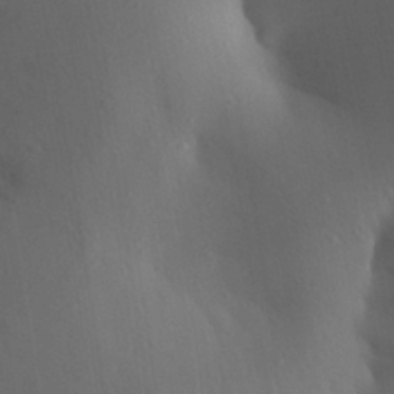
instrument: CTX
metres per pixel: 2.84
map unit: Aa
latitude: 27.3860
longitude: -147.5372
